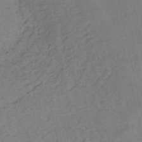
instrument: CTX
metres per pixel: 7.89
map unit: HNb
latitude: -53.7288
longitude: -46.0633
